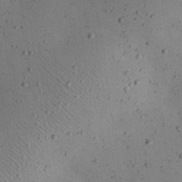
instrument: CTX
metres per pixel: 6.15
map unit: eHh
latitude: 24.7624
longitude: -71.9150
